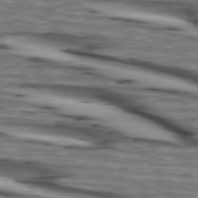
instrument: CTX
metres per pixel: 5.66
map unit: lApd
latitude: 74.0255
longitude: -64.7435
